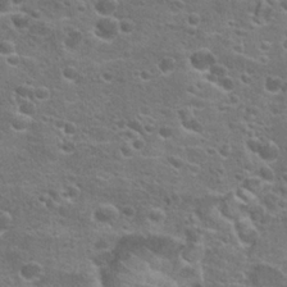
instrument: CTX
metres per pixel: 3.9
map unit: Hto
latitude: 23.7072
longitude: -47.0270
